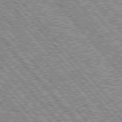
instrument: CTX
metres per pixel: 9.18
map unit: Hpe
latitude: 76.5356
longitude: -170.9136
